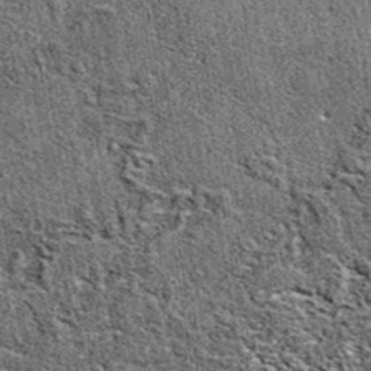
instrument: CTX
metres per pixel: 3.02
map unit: eAb
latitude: 38.1200
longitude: 105.8233
